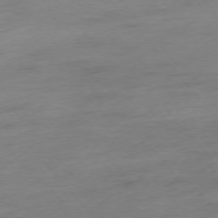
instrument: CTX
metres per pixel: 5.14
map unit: Hpe
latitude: -76.3684
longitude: -14.9892
